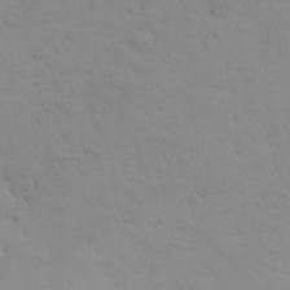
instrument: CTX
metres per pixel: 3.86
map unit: HNhu
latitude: 6.7813
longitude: 14.2173
